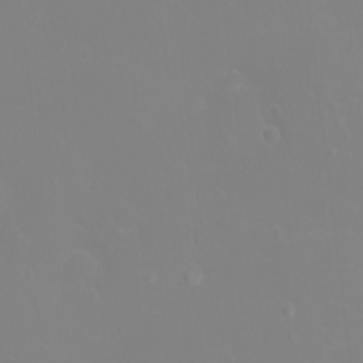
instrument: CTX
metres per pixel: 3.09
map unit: eHh
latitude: -3.1242
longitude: -75.5938
